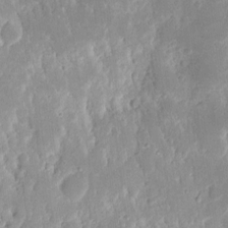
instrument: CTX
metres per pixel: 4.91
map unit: eHh
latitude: 10.0444
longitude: -71.4237
